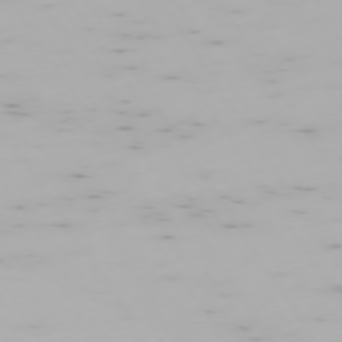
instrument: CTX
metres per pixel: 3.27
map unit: Hpe
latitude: -74.1417
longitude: 5.0108
